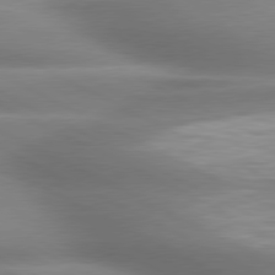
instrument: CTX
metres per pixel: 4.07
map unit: lApd
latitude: 79.4427
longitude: -120.2712
